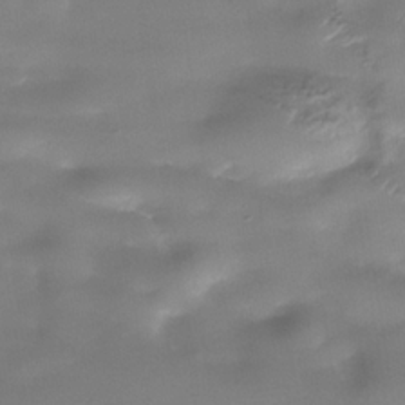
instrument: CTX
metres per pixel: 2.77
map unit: Nhe
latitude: -36.5195
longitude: -90.6302
